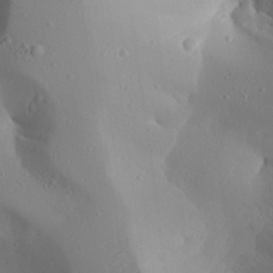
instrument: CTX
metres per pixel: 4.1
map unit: Aa
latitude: 23.7450
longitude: -127.2726
